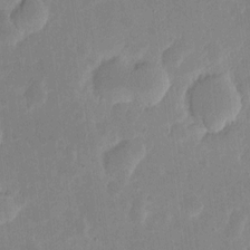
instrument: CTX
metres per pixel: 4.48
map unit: eHh
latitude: 6.4034
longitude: -70.1578
